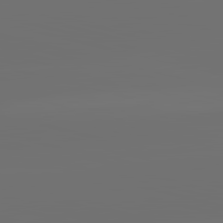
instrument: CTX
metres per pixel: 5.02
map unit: lApd
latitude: 83.7638
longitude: -131.9528
